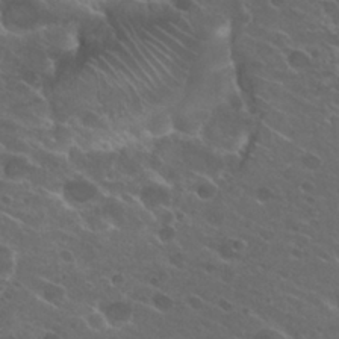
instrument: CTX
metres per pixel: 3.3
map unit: Hto
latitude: 25.5182
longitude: -39.7072
